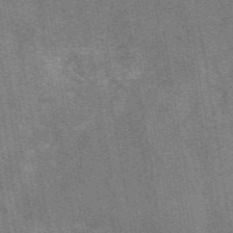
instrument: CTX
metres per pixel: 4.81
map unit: eAb
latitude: 49.5938
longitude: 116.1983
